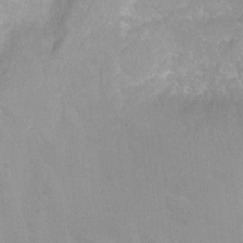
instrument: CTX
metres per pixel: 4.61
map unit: Hto
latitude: -8.4818
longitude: -42.8191
